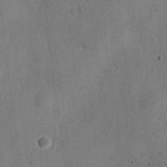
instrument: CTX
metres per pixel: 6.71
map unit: Nve
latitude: -25.0864
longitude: 107.4077
